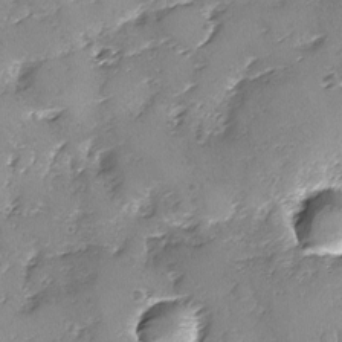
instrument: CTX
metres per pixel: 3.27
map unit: Ave
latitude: -8.6140
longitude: -117.9717
